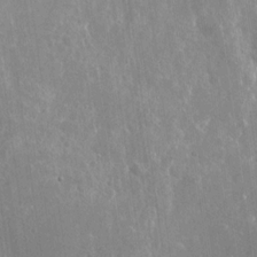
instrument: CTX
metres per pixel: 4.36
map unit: Nhu
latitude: -28.5952
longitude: -80.2145
